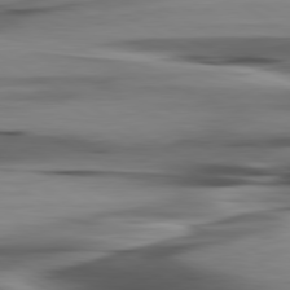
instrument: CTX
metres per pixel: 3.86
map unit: lApd
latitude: 80.4979
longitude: -122.1389
